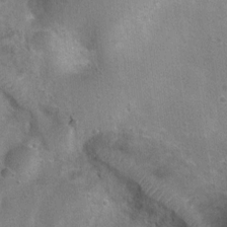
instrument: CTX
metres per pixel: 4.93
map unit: Ht
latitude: 4.4034
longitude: -20.1011
